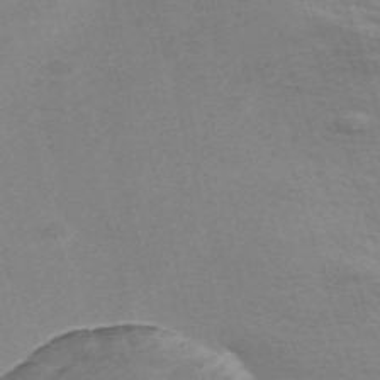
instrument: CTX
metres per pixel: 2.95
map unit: Nve
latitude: -56.8030
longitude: 59.2942
